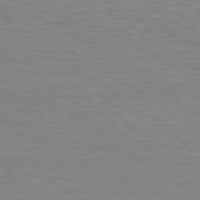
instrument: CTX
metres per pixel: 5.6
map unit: Hpe
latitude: 78.6869
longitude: -121.7261
